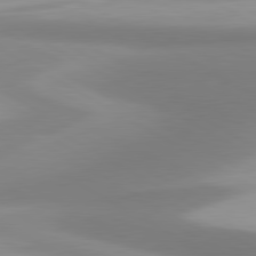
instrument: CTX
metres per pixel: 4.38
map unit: lApd
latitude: 80.6490
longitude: 174.4817
